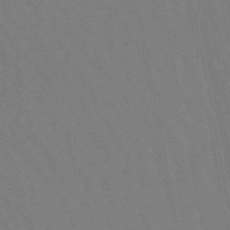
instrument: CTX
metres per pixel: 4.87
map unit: eHb
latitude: -47.0864
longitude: 80.1795
